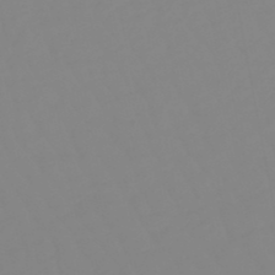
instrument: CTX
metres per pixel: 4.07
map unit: eHb
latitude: -48.7652
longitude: 85.1431
